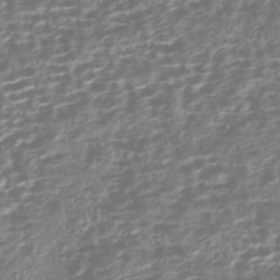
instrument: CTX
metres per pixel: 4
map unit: HNhu
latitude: -43.3887
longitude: 106.9731
